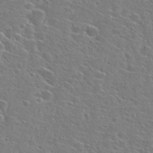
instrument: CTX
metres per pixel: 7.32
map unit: Hto
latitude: 25.9717
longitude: -48.0822
